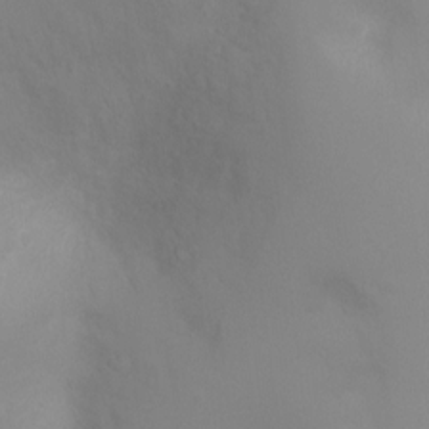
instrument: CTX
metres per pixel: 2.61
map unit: Ht
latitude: -5.4643
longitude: -24.7624
